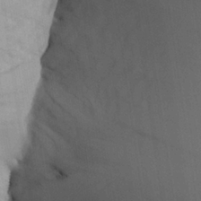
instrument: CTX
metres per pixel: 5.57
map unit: Aa
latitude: 26.1767
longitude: -132.8002
